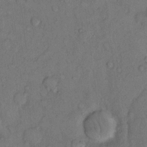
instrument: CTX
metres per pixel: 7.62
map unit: Hto
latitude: 10.4601
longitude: -58.6868
